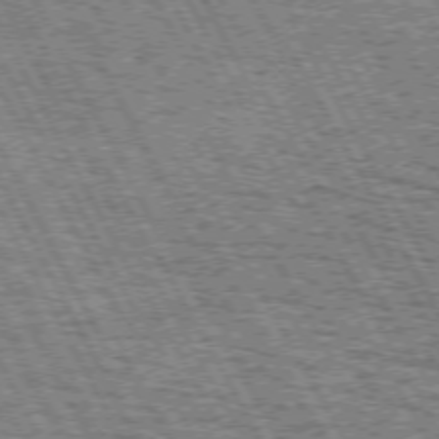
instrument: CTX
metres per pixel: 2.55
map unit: Hpe
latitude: 72.4601
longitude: -125.0269
